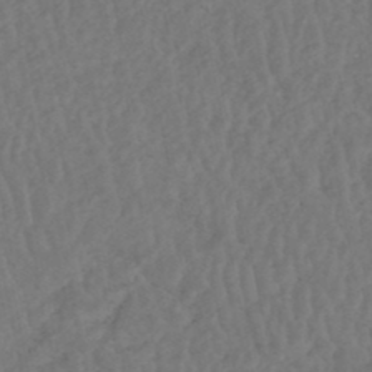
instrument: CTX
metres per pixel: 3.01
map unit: HNhu
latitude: -48.6708
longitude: 97.2943
